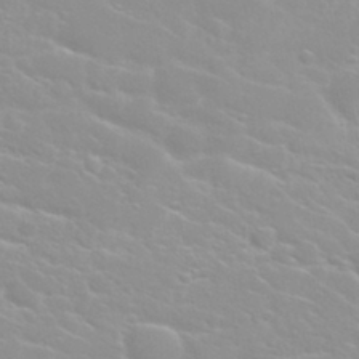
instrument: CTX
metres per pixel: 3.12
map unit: Nhu
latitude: 30.6113
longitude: -50.8002
